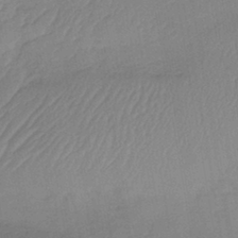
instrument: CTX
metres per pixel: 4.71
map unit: lHb
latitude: -41.0108
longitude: 67.8611
